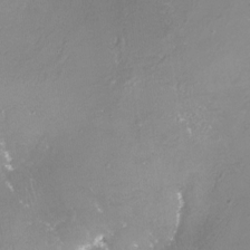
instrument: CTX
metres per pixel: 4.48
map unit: Nhe
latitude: -27.8800
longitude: -109.6127
